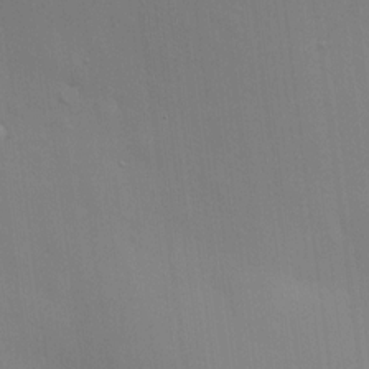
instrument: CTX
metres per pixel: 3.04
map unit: HNhu
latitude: 12.7813
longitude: 11.6155
